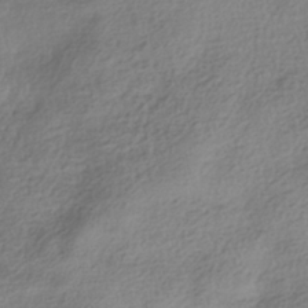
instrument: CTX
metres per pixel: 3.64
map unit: HNhu
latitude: -41.6155
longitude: 99.6722
